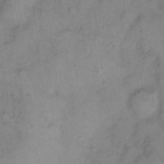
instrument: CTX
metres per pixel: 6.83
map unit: eHh
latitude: 8.2334
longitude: -62.7058
